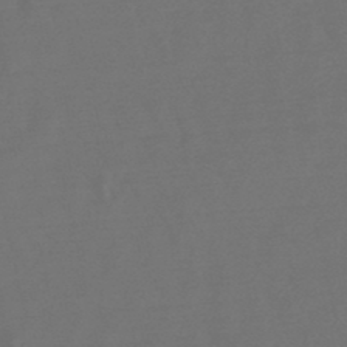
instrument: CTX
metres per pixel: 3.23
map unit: lHb
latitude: -47.8422
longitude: 72.9541
